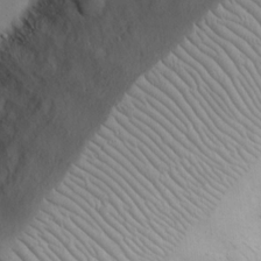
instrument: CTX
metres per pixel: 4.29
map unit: eHh
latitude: 17.1970
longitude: -71.1025
